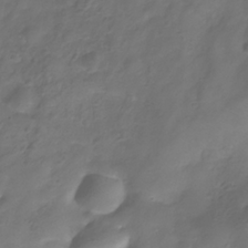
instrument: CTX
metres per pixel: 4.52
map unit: Hve
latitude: -33.7478
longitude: 90.5007
